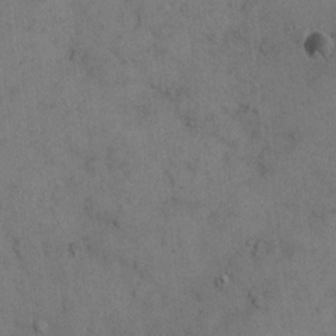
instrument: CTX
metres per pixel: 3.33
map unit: eHh
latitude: 10.7813
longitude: -63.0837
